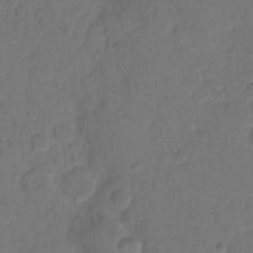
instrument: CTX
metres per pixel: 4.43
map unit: eHh
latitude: 12.1578
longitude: -65.8583
